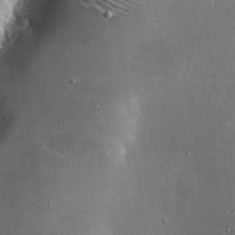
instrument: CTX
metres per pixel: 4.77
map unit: eHh
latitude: 24.1388
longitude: -90.5924
